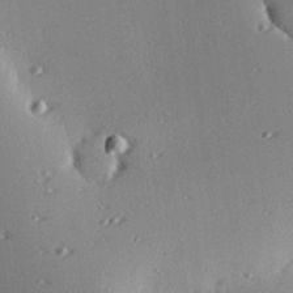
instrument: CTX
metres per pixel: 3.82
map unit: eHh
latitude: 23.4048
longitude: -90.1956
